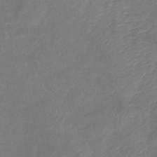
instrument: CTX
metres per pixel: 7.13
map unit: eHb
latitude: -39.3321
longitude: 76.1228
